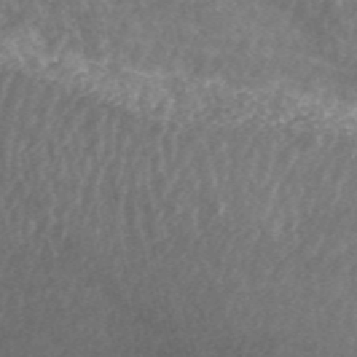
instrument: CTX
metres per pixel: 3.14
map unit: ANa
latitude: 44.5923
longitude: 29.6155
